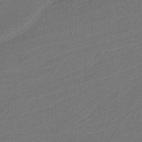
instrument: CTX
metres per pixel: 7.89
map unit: HNb
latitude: -37.5210
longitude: 56.1039
